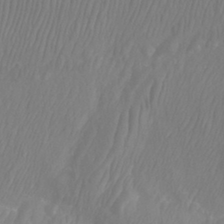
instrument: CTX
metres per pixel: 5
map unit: Htu
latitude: -8.8030
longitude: -75.2348
